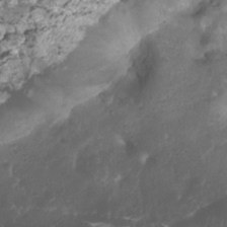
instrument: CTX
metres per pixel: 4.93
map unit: Htu
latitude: 2.8758
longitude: -21.1403
